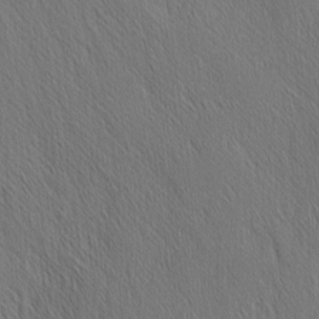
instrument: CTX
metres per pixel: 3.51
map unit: Nhu
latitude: -5.0486
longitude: -151.0647
